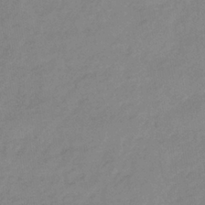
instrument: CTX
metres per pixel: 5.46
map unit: lHb
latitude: -34.9353
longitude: 69.1620
